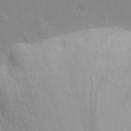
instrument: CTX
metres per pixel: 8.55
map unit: Nhu
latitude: 20.8947
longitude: -73.0270
